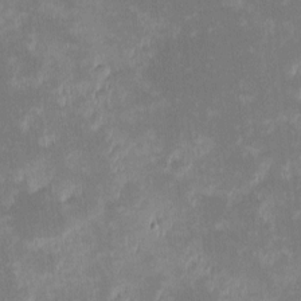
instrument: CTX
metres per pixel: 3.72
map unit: eHh
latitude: -1.7100
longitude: -84.7435
